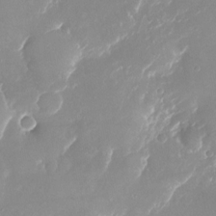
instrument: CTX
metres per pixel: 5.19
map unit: Nhu
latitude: -25.0486
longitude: -72.9892
